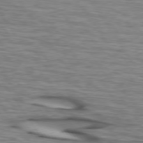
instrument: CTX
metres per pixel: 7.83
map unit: lApd
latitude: 73.8962
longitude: -64.4979
